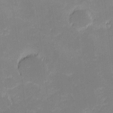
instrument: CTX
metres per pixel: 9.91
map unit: eHh
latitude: -1.8045
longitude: -83.7071
